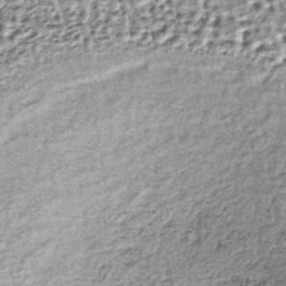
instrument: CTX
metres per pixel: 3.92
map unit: lHb
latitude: -36.9352
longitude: 65.1620
